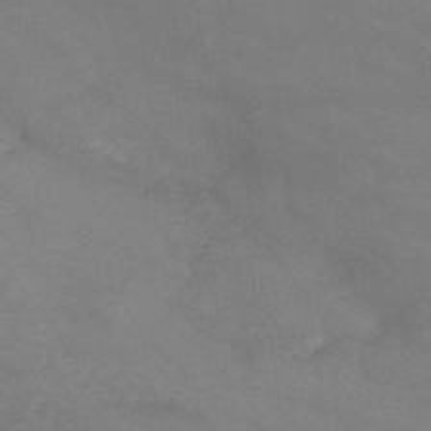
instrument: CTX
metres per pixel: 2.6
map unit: HNb
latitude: -45.8422
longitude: -37.1026
